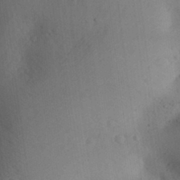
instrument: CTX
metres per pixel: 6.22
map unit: Aa
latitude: 31.1215
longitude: -144.2333
